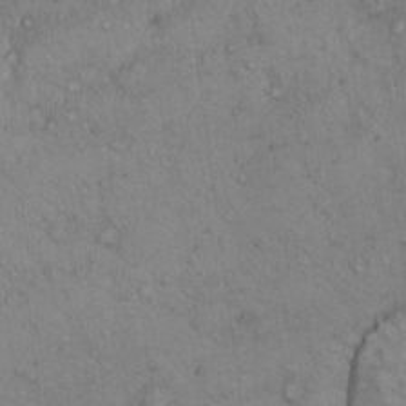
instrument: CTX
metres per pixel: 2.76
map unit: Hto
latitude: 13.3293
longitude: -56.4601
